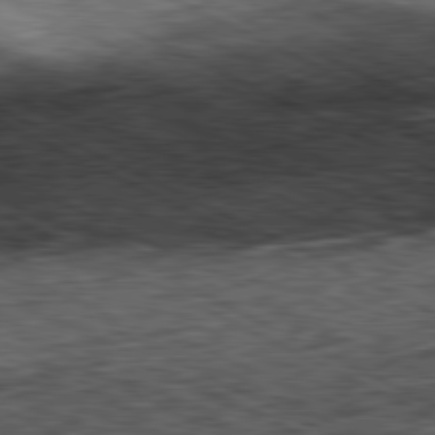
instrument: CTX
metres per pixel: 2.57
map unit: Hpe
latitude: -81.6344
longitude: 9.9178
